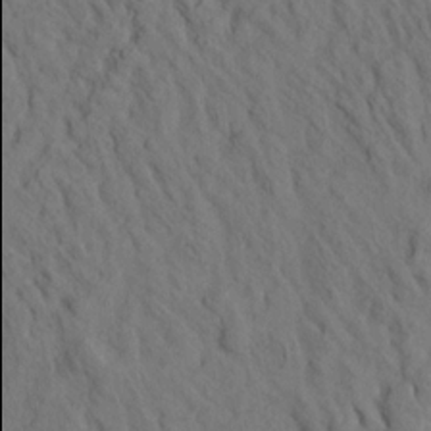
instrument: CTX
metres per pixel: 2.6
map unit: eHh
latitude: -1.3888
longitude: 18.0094
